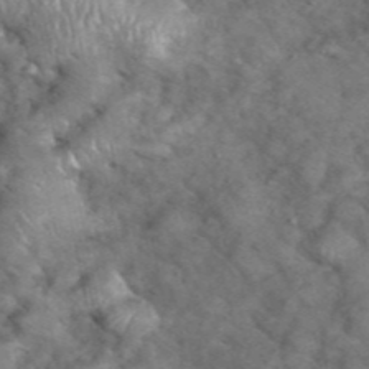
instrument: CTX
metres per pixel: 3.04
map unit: eHh
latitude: 39.1214
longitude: -56.8002
